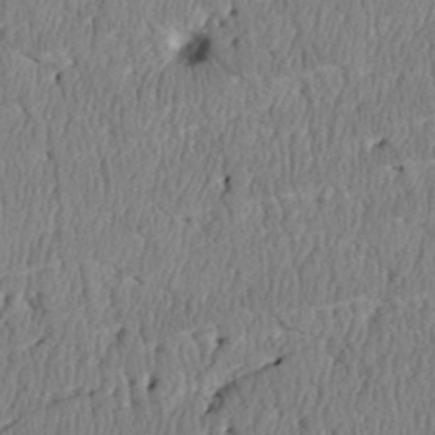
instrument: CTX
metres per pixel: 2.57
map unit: Htu
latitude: 3.6505
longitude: 149.7478
